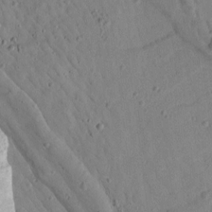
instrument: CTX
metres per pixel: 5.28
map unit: Htu
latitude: 2.2333
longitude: 179.6533
